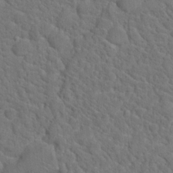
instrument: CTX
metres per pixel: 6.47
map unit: Hto
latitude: 18.9702
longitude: -34.9702
